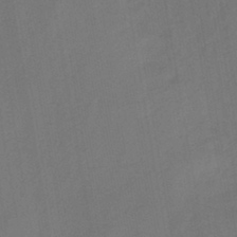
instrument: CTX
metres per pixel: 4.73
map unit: HNb
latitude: -44.1417
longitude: -39.8205
